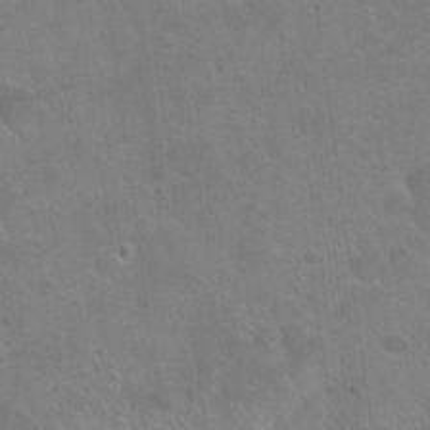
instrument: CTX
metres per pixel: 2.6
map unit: Hto
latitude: 24.2522
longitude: -51.1970
